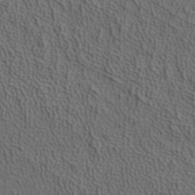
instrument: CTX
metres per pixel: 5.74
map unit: ANa
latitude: 37.4993
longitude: 17.3510
